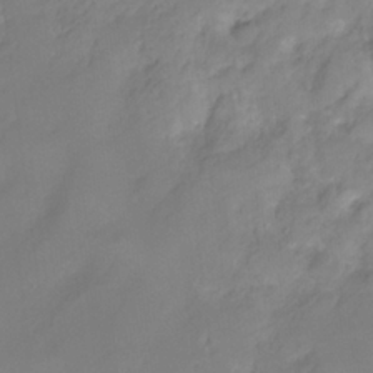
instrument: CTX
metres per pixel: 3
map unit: HNhu
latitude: -27.7855
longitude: 75.2754
